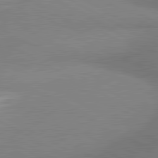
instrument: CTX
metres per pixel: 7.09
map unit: lApd
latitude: 81.0080
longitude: 163.6155
